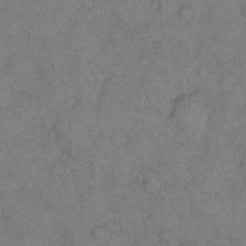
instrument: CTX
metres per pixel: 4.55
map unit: eHh
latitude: 13.2726
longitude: -63.0459
